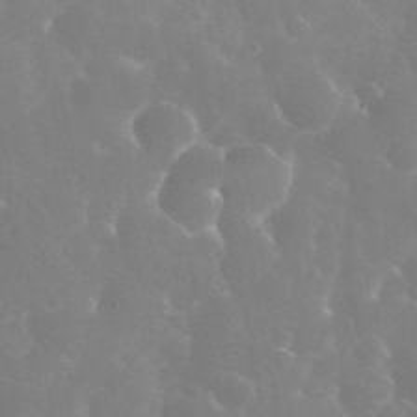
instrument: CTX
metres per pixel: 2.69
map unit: eHh
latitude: 35.8205
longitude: -59.0081
